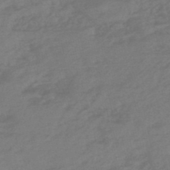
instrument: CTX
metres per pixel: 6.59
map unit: eHh
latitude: -51.2376
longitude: -24.7057
